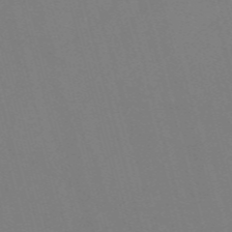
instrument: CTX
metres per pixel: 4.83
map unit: Nve
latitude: -58.2550
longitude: 62.1039
